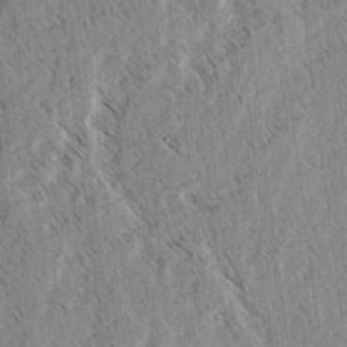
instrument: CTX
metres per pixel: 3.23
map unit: lAvf
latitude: -3.6532
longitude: -114.1199
